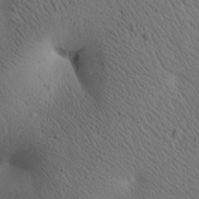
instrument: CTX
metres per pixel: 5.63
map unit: Htu
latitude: -1.8612
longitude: 170.3684
